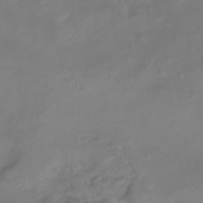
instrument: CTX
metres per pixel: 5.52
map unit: Nhu
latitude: -22.5196
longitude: -56.7057
